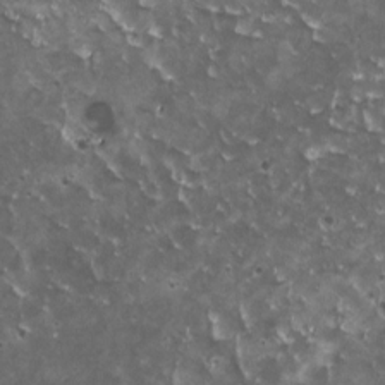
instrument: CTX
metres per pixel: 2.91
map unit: HNhu
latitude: 3.3104
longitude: 5.5966
